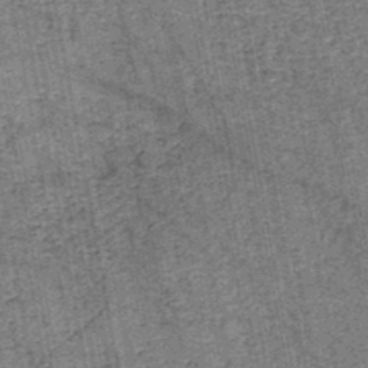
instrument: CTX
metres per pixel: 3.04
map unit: HNb
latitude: -45.3321
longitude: 53.1998
